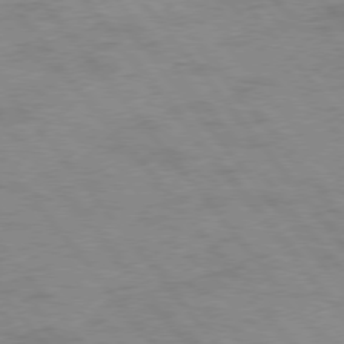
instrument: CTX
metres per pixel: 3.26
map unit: Hpe
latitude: 75.1781
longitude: -143.9528
